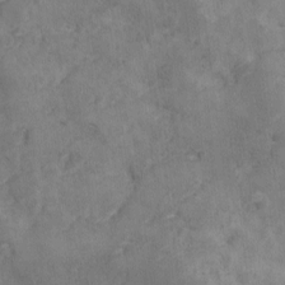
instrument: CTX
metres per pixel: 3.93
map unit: Ave
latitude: 11.0081
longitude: -106.0822
